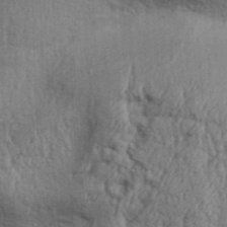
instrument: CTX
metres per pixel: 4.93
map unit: Aa
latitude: 31.7639
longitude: -135.3481
